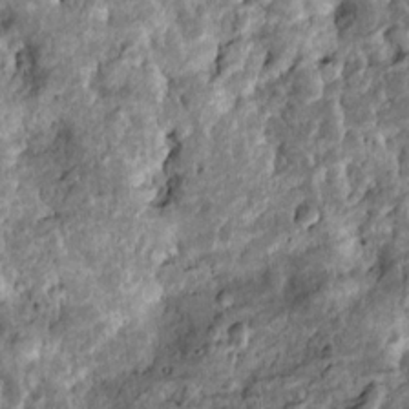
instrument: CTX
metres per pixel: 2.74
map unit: Htu
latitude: -8.0850
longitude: 145.7478
